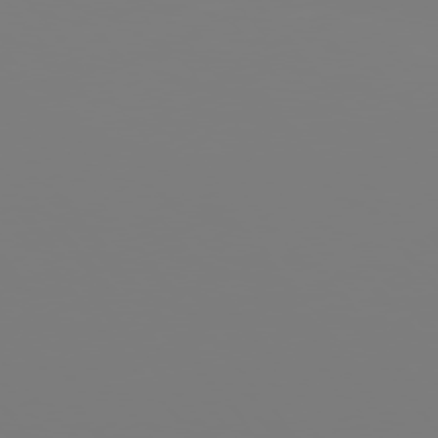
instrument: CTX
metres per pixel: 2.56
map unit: Hpe
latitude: 75.6883
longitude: -142.6680
